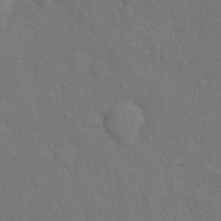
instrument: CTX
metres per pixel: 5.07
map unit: Hto
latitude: -6.8786
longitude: -37.8395
